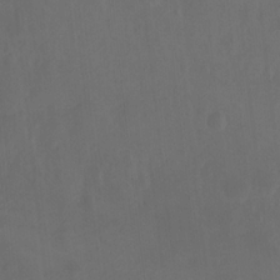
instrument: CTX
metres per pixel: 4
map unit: Nhu
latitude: -8.9919
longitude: -46.9136
